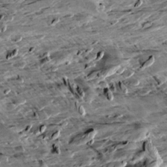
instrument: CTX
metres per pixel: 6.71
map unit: Aa
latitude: 10.2712
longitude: -140.6679
